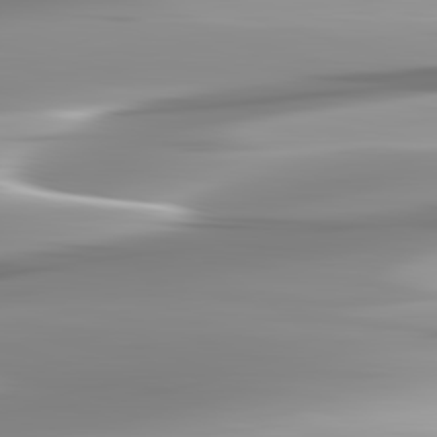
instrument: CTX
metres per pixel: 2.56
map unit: lApd
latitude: 82.8946
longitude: -139.6127
